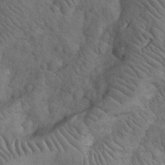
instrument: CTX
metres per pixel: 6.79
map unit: eHh
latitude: 32.7246
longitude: -67.4048
